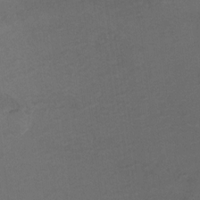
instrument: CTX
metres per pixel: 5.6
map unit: Hto
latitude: 6.7246
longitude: -35.0269
